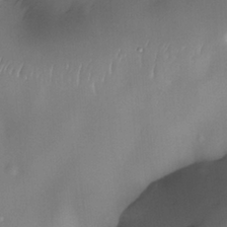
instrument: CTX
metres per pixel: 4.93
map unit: eHh
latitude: -22.4440
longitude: 15.8801
